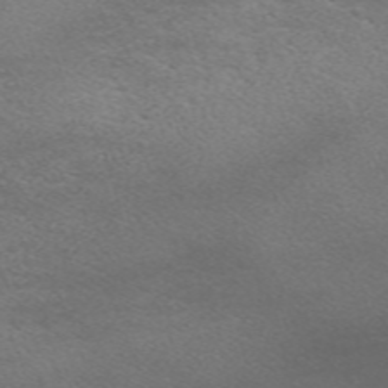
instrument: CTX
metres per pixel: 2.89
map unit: Nve
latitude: -58.7085
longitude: 66.3873
